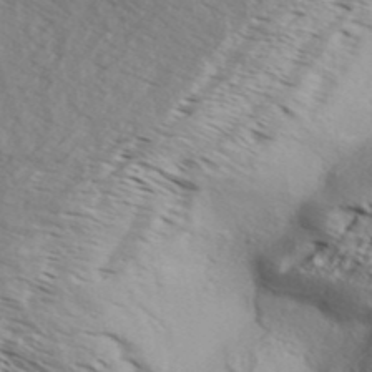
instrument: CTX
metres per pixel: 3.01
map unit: Aa
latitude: 32.6868
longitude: -139.4615
